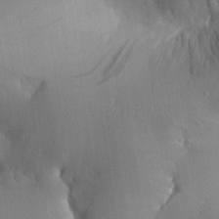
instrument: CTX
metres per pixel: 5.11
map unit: Aa
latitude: 25.7449
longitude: -133.1592
